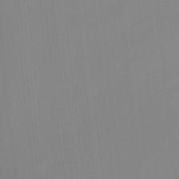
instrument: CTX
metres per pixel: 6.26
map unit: Ht
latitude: -12.2173
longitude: -48.5546
